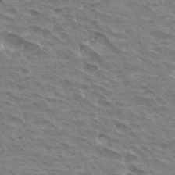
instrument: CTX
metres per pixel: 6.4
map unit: Hto
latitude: 31.6505
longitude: -40.7624
